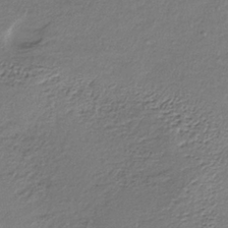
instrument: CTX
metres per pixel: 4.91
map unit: lHb
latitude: -34.8597
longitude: 63.2754
